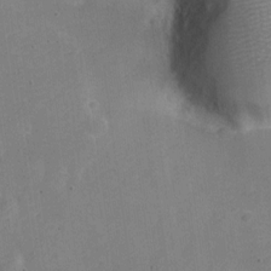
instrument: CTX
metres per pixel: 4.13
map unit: Nve
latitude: -24.7841
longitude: 107.5210
